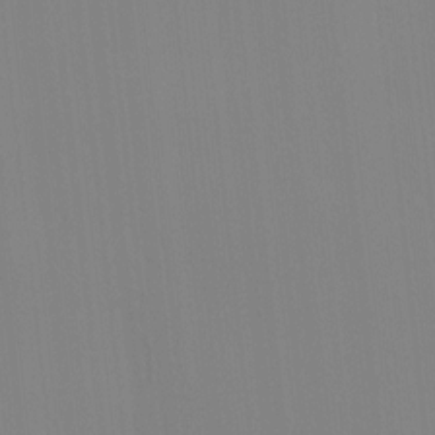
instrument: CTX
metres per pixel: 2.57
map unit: Ave
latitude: 3.0080
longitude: -112.8380
